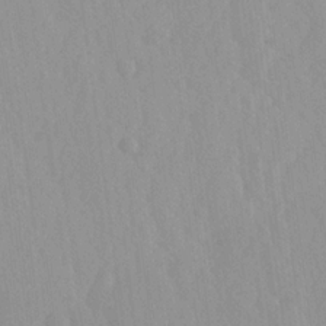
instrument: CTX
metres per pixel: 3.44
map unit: Ave
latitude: -11.4077
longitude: -120.6302
